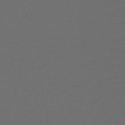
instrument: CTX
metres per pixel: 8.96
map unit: lHb
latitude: -43.1431
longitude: 71.6911
